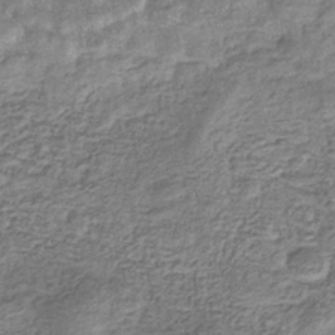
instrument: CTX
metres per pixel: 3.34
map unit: eHb
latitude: -34.6329
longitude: 77.5966
